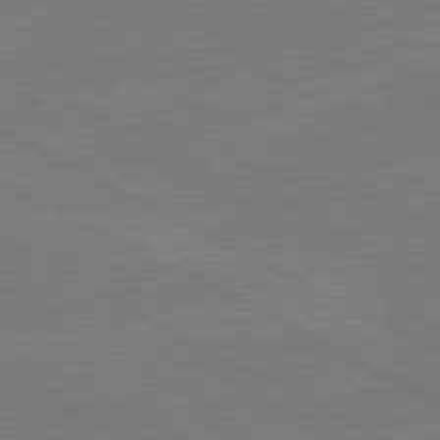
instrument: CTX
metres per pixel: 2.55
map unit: lApd
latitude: 80.8569
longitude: -127.3104
